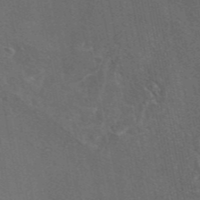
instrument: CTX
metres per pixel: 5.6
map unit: eAb
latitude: 46.4601
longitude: 108.4251
